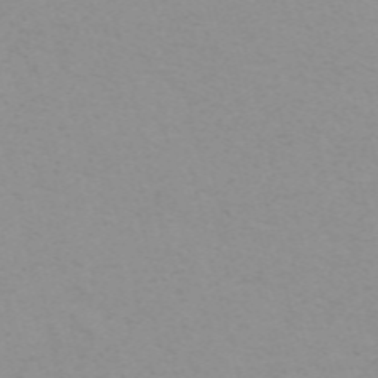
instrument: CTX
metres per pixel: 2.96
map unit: ANa
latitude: 51.5749
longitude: -70.2522
